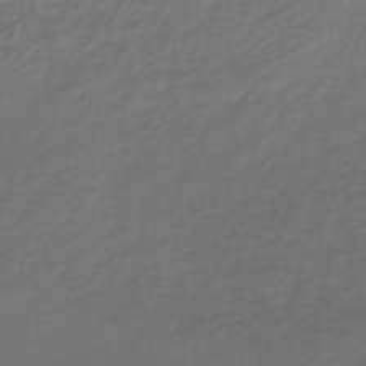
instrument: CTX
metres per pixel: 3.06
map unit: lHb
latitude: -44.9353
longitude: 68.8974
